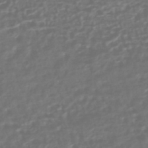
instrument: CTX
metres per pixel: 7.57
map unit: HNhu
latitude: -45.4832
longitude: 106.6141
